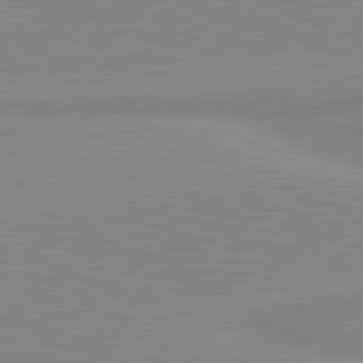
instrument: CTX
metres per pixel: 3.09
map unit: lApd
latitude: 81.5938
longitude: -172.7057
